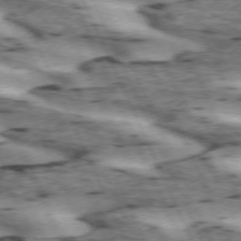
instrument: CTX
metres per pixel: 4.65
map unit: lApd
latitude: 72.5735
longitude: -54.4412
